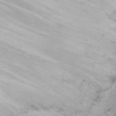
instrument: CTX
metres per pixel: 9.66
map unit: eHh
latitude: 22.2522
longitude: -65.7639
